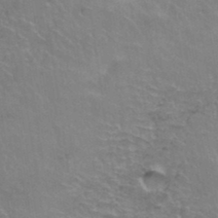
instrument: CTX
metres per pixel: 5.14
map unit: Hto
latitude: 37.0648
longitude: -41.7638
